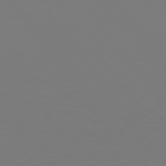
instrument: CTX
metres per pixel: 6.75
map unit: Hpe
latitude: 74.9136
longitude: -123.7639
